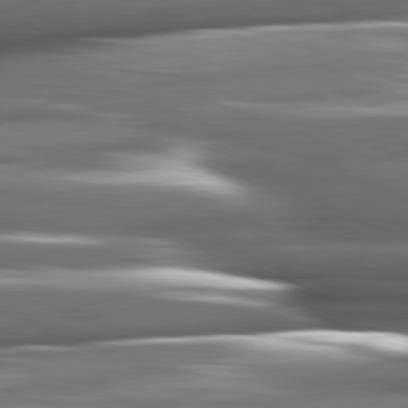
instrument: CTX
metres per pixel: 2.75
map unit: lApd
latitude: 81.9150
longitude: -144.3656
